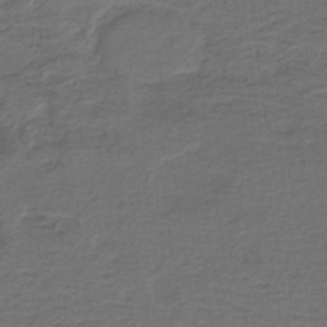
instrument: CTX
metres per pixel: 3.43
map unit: lHb
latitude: -39.1053
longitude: 57.9745
